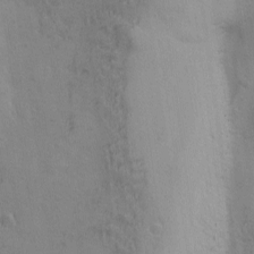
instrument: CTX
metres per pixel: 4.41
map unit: Ave
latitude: -8.1039
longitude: -119.4615
